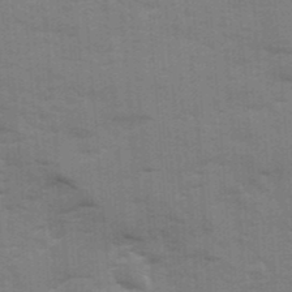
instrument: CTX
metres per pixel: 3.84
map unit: Ave
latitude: 12.6113
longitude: -102.1578
